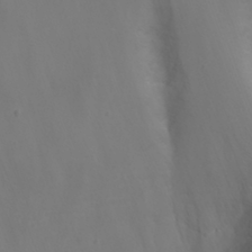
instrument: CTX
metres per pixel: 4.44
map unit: Nhu
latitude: -11.8800
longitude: -75.0647
